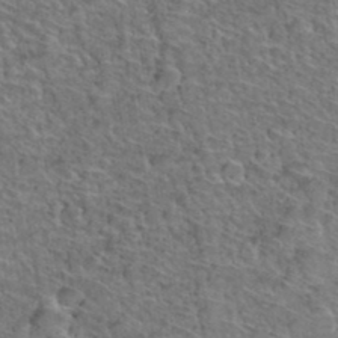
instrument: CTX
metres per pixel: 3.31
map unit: Hto
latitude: 38.2711
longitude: -44.5923
